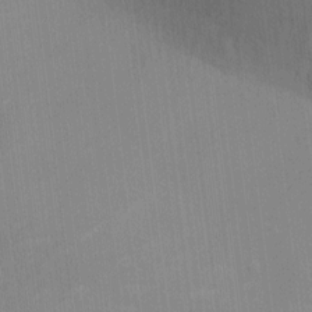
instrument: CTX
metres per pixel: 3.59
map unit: Ht
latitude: -5.0864
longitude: -14.6113
